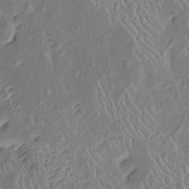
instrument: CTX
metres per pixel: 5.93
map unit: Htu
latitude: -6.8219
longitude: 153.1809
